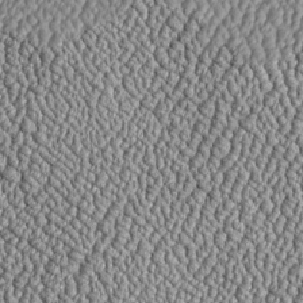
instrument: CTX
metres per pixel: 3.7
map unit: Htu
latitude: -6.3684
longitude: 156.4251
